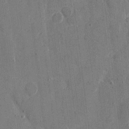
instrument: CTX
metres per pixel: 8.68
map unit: eHh
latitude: 9.0081
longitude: -67.9906
